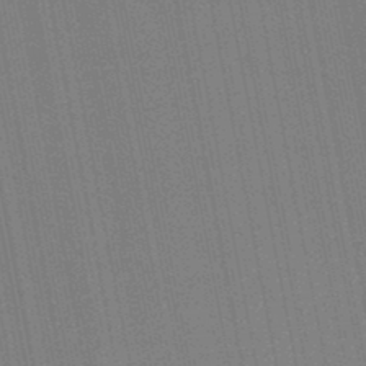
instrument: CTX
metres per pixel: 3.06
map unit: lHb
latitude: -47.0486
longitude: 77.9367
